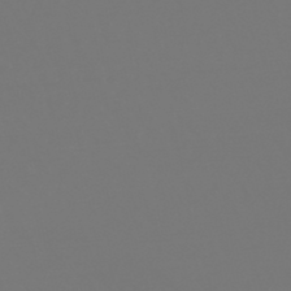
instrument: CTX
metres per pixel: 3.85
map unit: lHb
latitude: -46.9541
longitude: 75.9745
